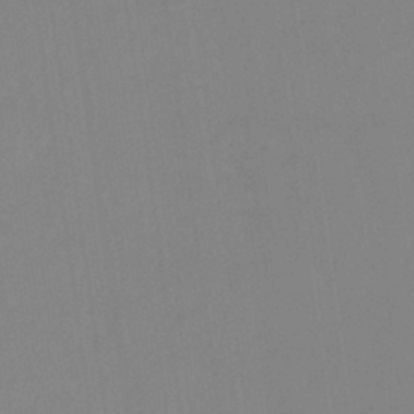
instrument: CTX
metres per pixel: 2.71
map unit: eHb
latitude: -37.0297
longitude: 75.0865
